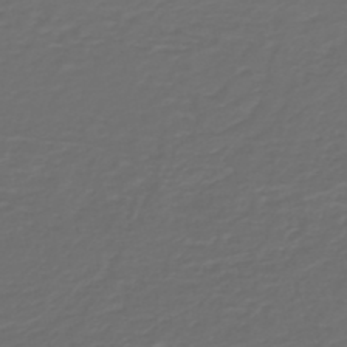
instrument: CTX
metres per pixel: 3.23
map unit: HNb
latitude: -47.8989
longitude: 55.1431
